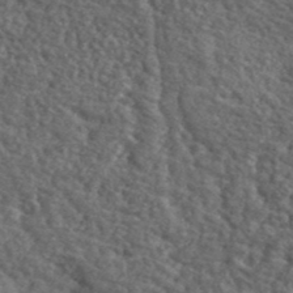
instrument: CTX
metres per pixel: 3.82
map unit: lHvf
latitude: 41.3481
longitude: -89.8206
